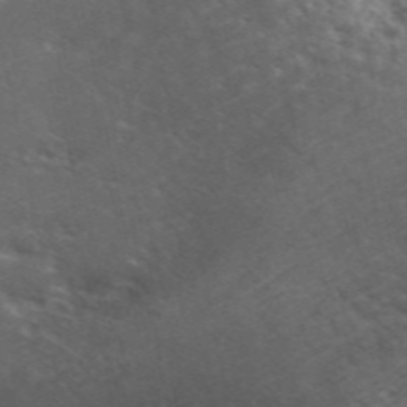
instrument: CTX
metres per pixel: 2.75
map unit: ANa
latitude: 49.0836
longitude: -73.4238
